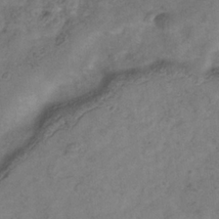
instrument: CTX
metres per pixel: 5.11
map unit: Hve
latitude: -34.0850
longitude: 89.7666
